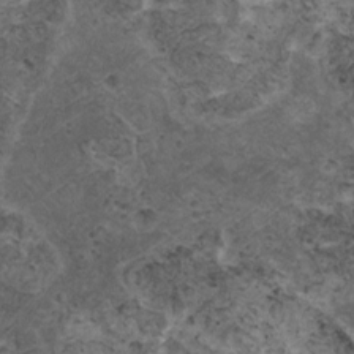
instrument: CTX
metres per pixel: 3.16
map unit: HNhu
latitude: 3.0647
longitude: 4.0850
